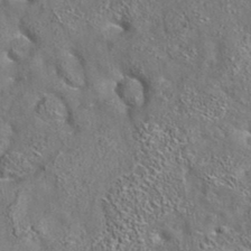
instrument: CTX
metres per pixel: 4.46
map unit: eAb
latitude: 35.5560
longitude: 113.9745
